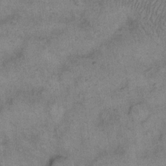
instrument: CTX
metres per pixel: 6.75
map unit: eHh
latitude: 14.3090
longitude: -64.7246
